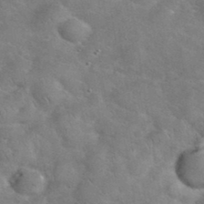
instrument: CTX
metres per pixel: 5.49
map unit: eHh
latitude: 37.5182
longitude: -64.0444
